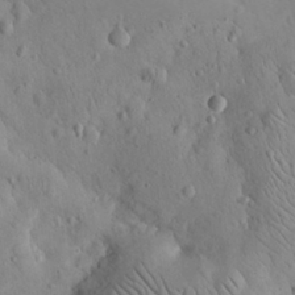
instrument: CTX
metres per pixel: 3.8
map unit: eHh
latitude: 25.4615
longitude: -66.9891
